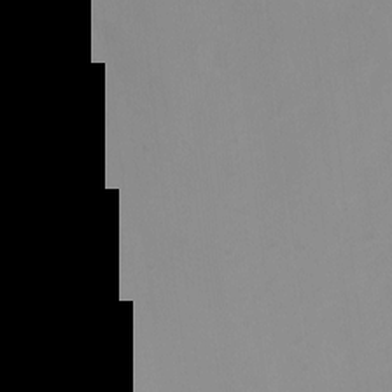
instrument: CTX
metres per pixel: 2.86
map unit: Ht
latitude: 3.0458
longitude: -23.0647
